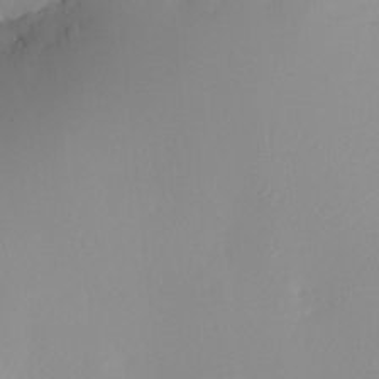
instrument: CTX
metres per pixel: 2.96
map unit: HNhu
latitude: 8.0822
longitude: -1.8583
